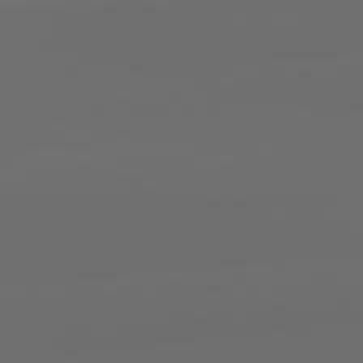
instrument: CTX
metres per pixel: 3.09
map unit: lApd
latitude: 83.7260
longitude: -131.0270
